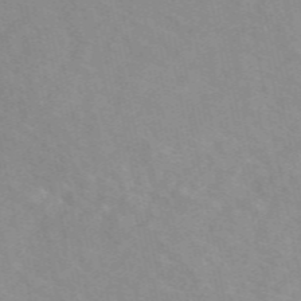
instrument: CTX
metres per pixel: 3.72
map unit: eAb
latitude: 50.3467
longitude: 117.9367
